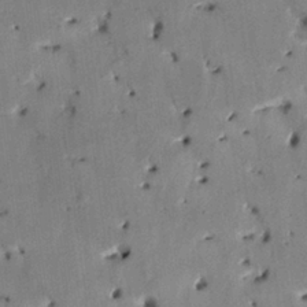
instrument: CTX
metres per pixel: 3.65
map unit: HNhu
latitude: 14.3090
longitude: 11.0675
